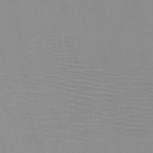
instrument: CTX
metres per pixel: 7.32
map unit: HNb
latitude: -46.3306
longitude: -41.1214
